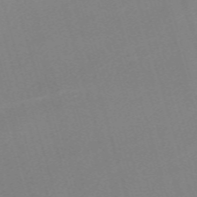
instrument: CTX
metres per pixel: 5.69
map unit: eHh
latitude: -61.8611
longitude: 50.0472
